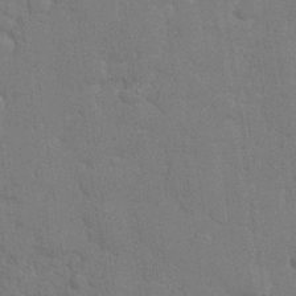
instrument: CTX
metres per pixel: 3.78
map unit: lHvf
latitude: 23.8394
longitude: 142.4629
